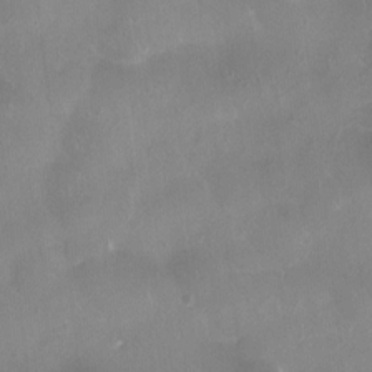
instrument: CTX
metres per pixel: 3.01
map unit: HNhu
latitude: 0.8947
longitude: -3.3859
